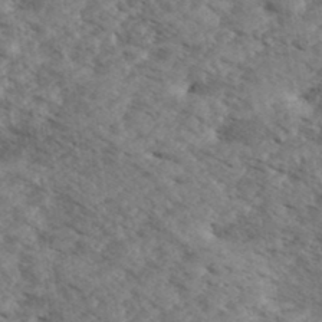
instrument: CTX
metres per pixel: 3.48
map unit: eHh
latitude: 35.4426
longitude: -140.1199
